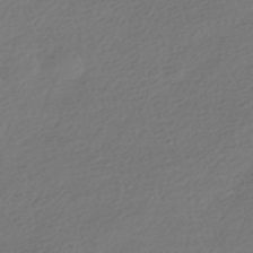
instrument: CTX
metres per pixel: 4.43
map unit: HNhu
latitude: -41.5021
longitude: 97.8611
